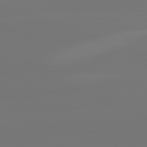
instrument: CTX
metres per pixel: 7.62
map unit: lApd
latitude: 82.5734
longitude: 154.0850
